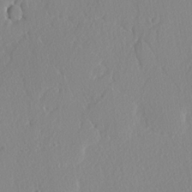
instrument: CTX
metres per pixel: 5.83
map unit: lAvf
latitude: -4.7274
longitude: -108.7246
